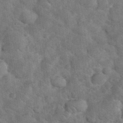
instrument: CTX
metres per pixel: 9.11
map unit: eHh
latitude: 36.8758
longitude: -66.7246
